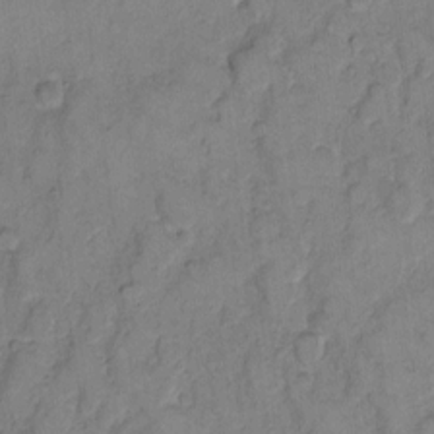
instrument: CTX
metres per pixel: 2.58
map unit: eHh
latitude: 10.5546
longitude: -64.3656
